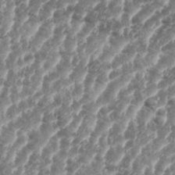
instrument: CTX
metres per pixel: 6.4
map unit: eHh
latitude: 35.3292
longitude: -135.7827
